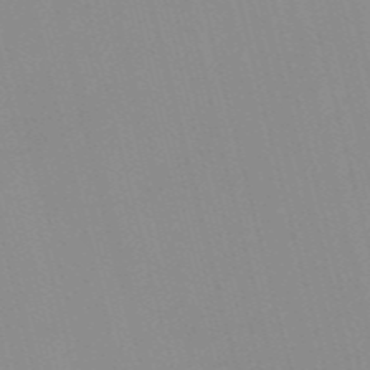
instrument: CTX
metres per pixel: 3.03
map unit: Nve
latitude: -57.3321
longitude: 61.5021
